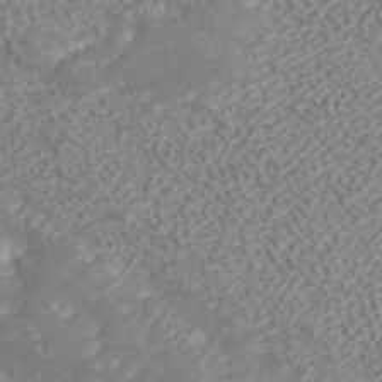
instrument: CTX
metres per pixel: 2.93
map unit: ANa
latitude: 41.6315
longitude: 28.3684
